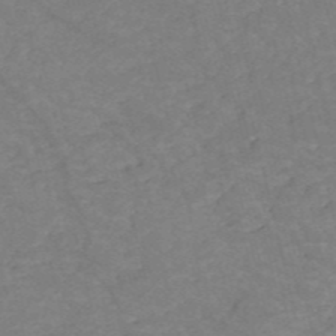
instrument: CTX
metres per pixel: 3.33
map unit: HNb
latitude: -54.1795
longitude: -47.5183
